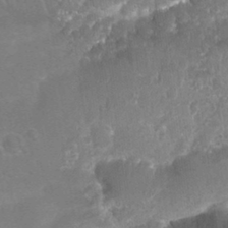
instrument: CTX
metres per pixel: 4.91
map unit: Nhu
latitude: 25.3103
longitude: -61.1781
